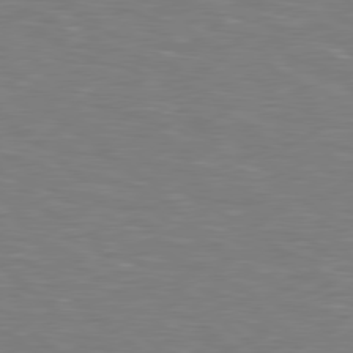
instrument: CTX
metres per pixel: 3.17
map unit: lApd
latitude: 78.9514
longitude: -177.8394
